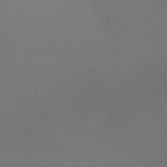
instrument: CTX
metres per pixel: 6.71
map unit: Ht
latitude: -6.1039
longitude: -26.6113
